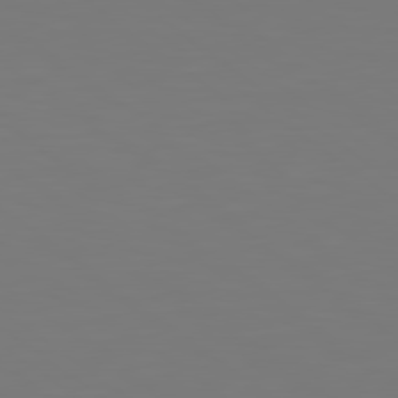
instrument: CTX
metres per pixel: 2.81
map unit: lApd
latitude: 78.9514
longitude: -175.4426
